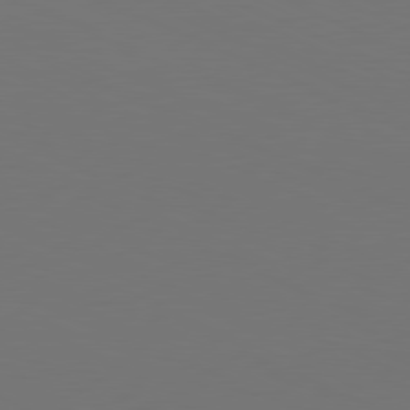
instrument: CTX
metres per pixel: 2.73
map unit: Hpe
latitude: -81.8989
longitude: 19.6722
